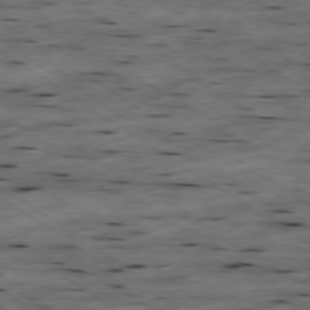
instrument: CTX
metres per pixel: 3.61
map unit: Hpe
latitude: -79.2565
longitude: -21.3293
